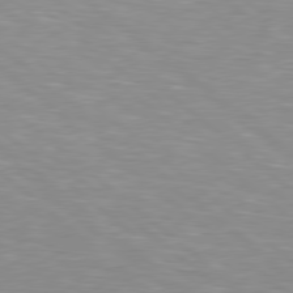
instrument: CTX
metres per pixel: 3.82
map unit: lApd
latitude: 79.0648
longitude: -177.7638
